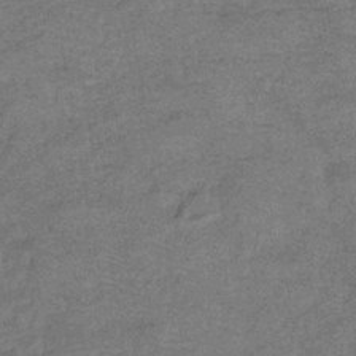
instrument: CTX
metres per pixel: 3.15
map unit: eHb
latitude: -39.8423
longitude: 80.5574
